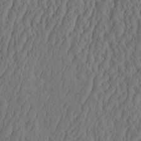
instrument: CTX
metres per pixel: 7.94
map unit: eHh
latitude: -2.7652
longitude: 16.8786
